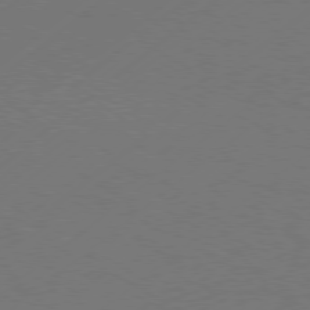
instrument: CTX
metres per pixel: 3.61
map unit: Hpe
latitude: 75.8772
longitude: -130.9703
